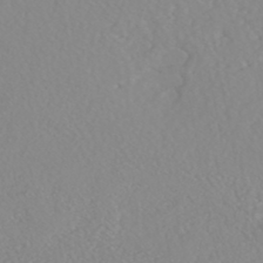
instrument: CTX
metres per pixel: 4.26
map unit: HNhu
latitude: -46.8597
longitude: 104.4440
